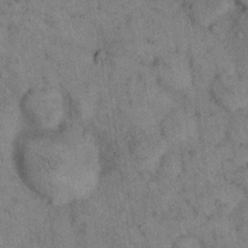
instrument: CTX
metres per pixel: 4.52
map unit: eHh
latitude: 15.9151
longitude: -65.6505
